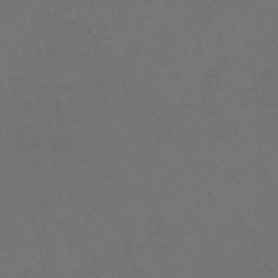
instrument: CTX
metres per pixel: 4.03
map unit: lHb
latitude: -43.6154
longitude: 73.6911
